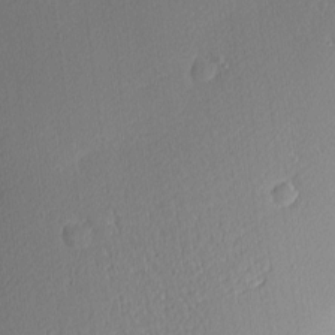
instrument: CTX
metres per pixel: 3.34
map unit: Nhu
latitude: 2.6679
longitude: -76.0633
